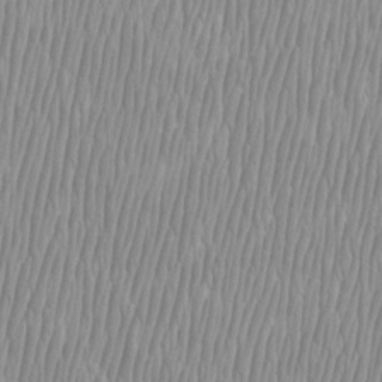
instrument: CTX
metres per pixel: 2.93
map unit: Htu
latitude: -8.6329
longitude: -76.0255
